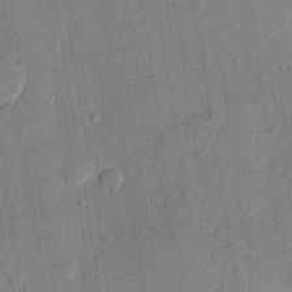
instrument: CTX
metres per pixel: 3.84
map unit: lHvf
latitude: 20.5357
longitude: 144.8408
